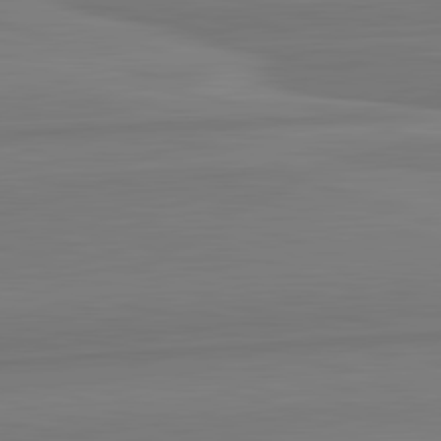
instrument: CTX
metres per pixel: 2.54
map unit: lApd
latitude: 82.5734
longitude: 169.7099
